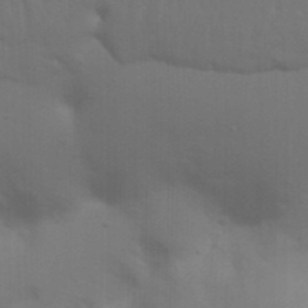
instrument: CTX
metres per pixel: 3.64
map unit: Nhu
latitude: 21.6883
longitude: -72.9136
